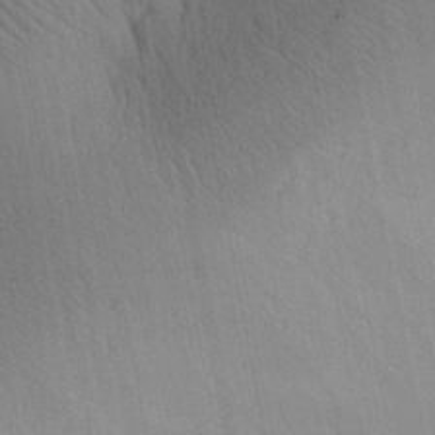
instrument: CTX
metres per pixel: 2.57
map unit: Aa
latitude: 30.1389
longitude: -142.8758
